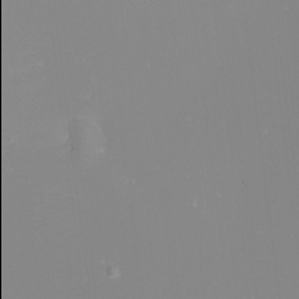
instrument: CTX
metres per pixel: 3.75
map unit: Nhu
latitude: -8.5574
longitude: -81.9906
